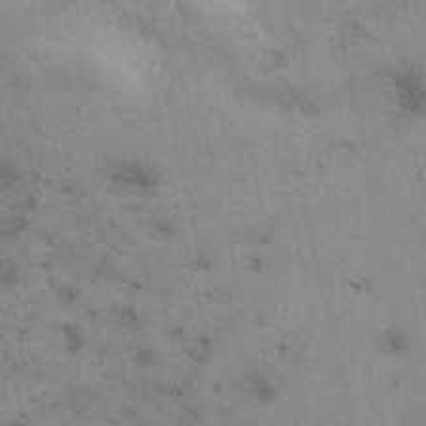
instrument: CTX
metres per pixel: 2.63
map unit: eAb
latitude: 40.9324
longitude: 108.9542
